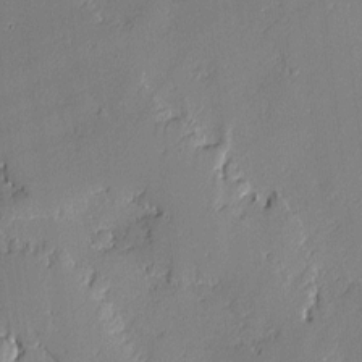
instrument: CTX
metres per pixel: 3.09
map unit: lAvf
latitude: -1.4644
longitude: -109.0647
